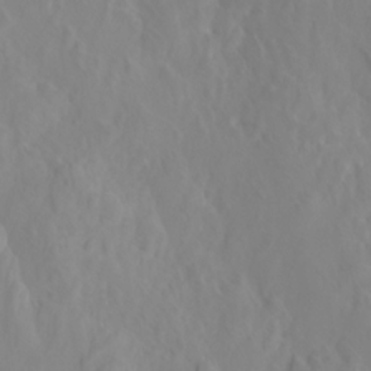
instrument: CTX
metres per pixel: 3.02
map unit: Htu
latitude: -4.9730
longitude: 138.2173
